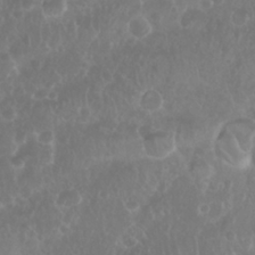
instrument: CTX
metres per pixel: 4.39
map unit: Nhu
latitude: 28.3089
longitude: -63.9339
